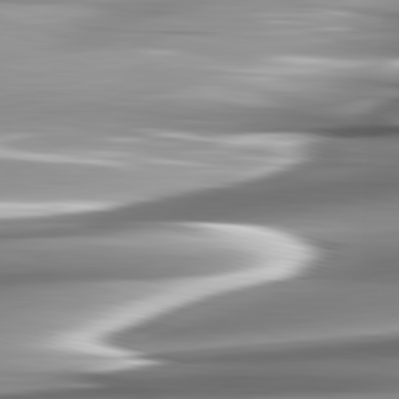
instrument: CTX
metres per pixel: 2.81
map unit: lApd
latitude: 82.6112
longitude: -140.4223
